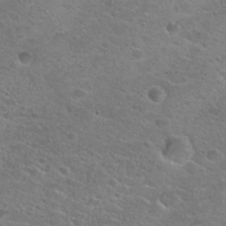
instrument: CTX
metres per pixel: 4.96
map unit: Hto
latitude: 24.9513
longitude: -49.8961
